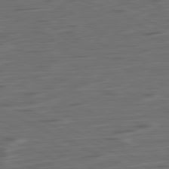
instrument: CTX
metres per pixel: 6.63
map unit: Ap
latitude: -81.5966
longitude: -61.9339
